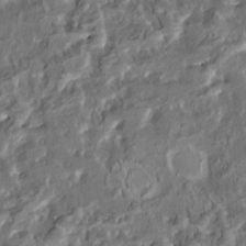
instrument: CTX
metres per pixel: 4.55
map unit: HNhu
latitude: 5.0458
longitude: 9.7289
